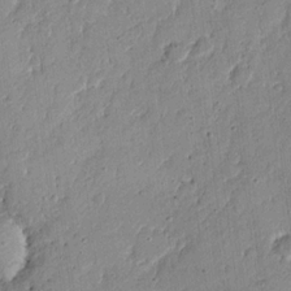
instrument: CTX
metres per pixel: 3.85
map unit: Nhu
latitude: 17.9150
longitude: -73.1404
